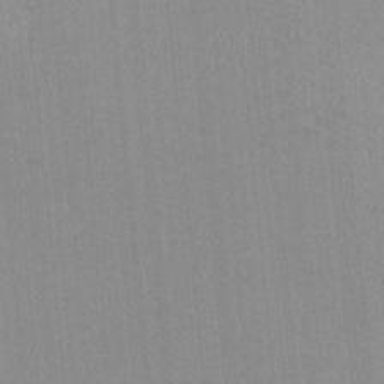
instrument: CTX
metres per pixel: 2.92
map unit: lHvf
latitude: -11.1053
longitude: -103.2915
